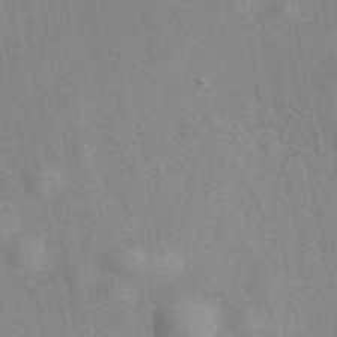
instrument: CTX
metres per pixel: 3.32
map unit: eAb
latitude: 40.5356
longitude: 108.1228
